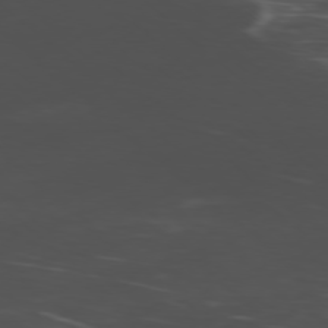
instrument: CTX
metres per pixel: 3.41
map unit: Hpe
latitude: -78.6518
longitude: 15.0109
